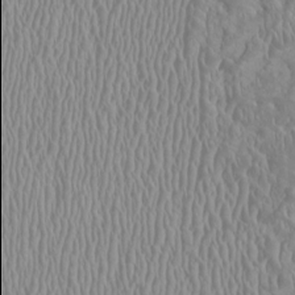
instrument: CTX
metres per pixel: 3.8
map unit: HNhu
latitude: -1.2376
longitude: 2.0094
